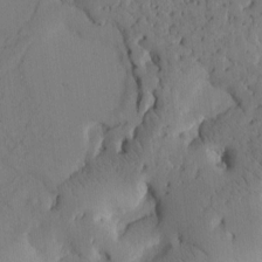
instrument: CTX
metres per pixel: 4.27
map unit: Htu
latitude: -3.0108
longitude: 168.3306
